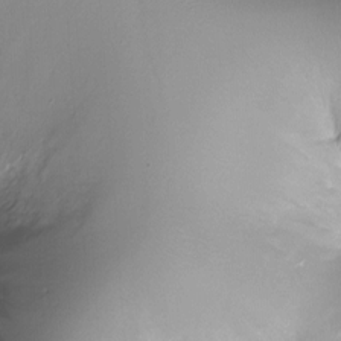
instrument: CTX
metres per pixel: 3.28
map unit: Ht
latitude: -12.6141
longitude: -45.0080
